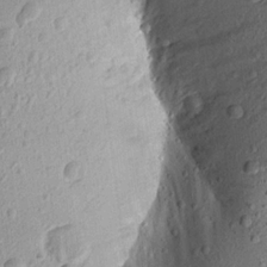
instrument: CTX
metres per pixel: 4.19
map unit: Aa
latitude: 19.5182
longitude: -148.6491
